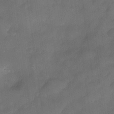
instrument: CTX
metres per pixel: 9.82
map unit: Nve
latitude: -26.6518
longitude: -148.0255
